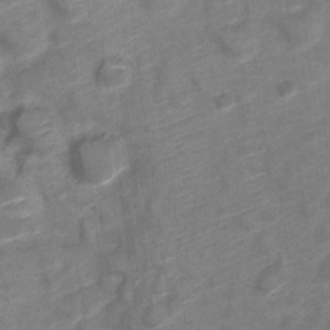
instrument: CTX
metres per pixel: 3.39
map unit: Nve
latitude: -19.9556
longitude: 107.7667
